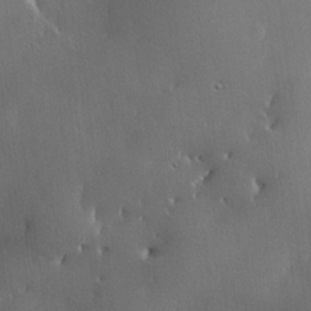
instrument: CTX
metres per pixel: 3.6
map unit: lHvf
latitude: 22.3089
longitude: 146.3306
